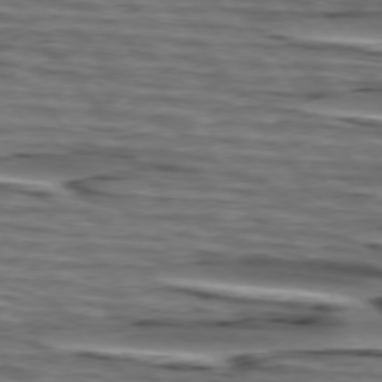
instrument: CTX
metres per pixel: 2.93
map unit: lApd
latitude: 75.1403
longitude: -71.4426
